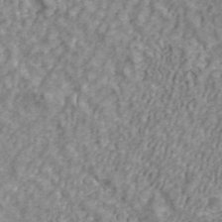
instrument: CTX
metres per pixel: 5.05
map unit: ANa
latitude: 42.9325
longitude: 26.7652
